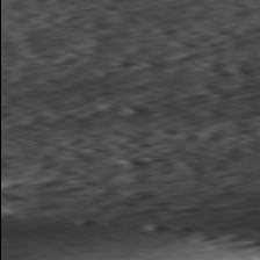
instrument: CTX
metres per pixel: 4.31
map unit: Hpe
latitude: -80.3118
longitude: 22.0094
